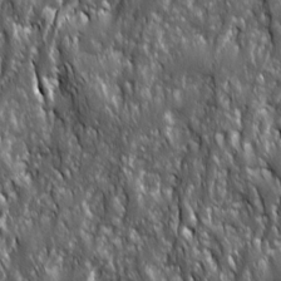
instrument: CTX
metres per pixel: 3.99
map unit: Ave
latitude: 15.6127
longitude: -133.7450
